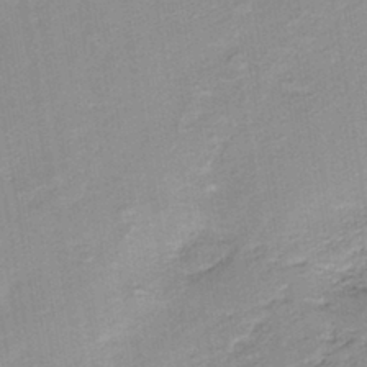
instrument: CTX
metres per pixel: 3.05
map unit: HNb
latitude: -40.1228
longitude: 50.6329
